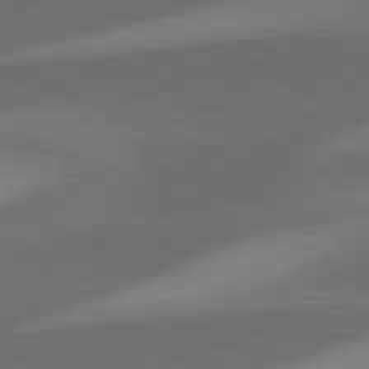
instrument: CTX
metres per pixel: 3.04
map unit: lApd
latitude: 81.6694
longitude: 124.7463
